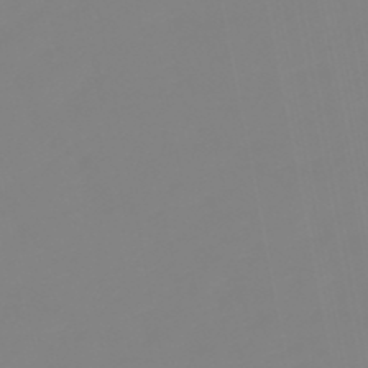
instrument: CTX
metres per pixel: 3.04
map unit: eHb
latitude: -49.1431
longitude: 85.3509
